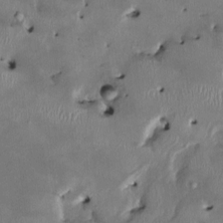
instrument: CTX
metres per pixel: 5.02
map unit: HNhu
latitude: 2.4223
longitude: -5.5749
